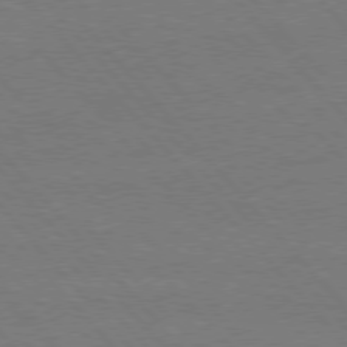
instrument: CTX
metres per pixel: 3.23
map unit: Hpe
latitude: 76.0822
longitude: -157.9339
